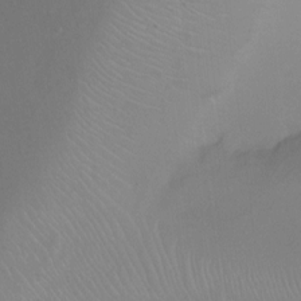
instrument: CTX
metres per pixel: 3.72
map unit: Ht
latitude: 0.5168
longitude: -36.0633
